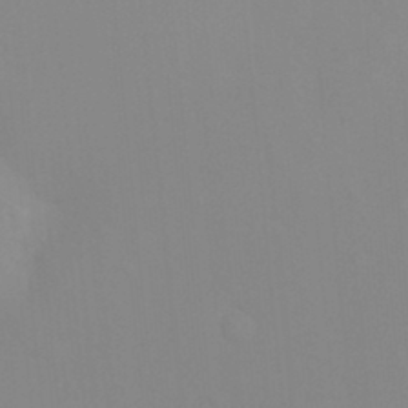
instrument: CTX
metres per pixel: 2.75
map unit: Nhu
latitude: -14.0472
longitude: -55.8016
